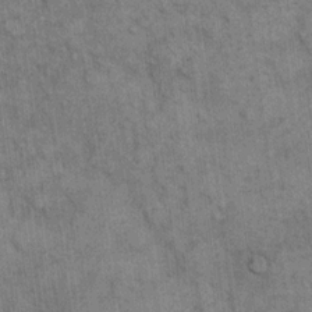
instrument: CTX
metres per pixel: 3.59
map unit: eHh
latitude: 15.5749
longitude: -65.9717
